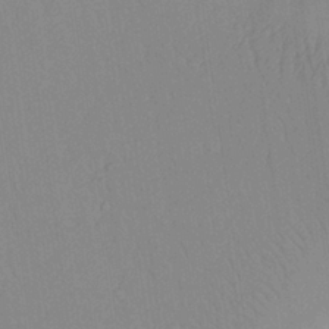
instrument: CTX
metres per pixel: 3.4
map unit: Aa
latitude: 26.0633
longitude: -137.5371
